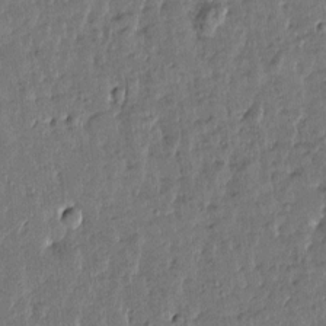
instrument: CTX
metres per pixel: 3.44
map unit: Htu
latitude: 0.3278
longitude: -179.4049
